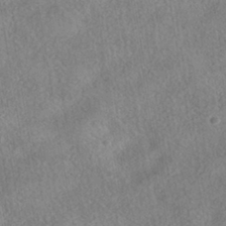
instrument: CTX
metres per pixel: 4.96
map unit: HNhu
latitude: -40.3684
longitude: 96.5385
